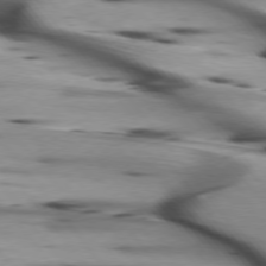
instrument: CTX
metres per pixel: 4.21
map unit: lApd
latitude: 75.7072
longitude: -65.0080
